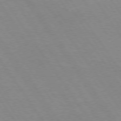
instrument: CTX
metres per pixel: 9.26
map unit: Hpe
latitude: 74.1578
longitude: -140.6301
